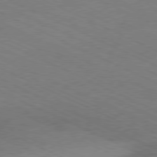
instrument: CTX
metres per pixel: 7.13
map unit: Hpe
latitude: -81.1620
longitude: 15.6344
